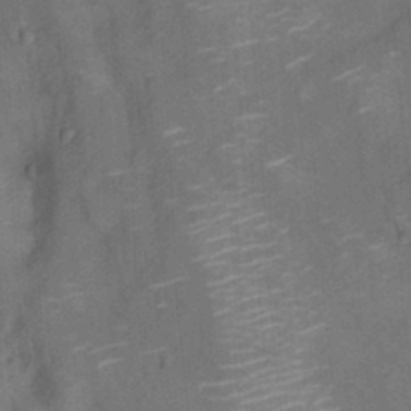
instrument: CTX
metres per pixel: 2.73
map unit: Hto
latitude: 12.4223
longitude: -36.2334
